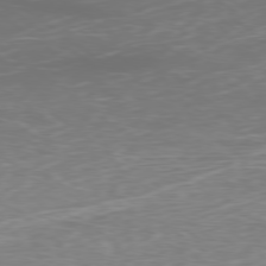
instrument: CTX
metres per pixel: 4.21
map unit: Ap
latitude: -78.7652
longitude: -93.7449
